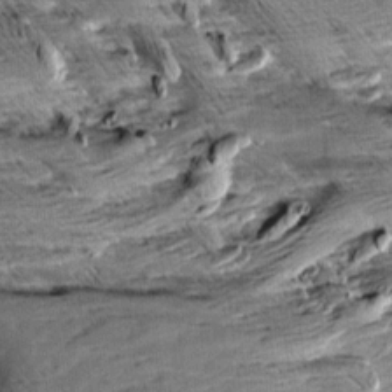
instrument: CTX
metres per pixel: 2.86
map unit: Aa
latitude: 10.3845
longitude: -141.8394
